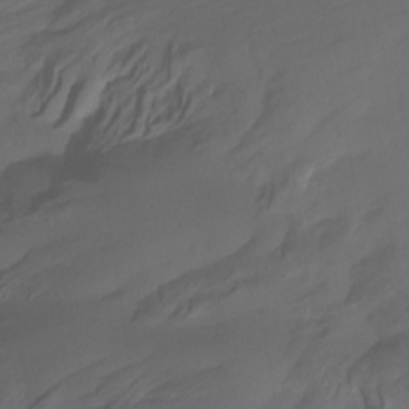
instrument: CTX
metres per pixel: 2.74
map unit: HNhu
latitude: -27.1809
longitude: 74.8597
